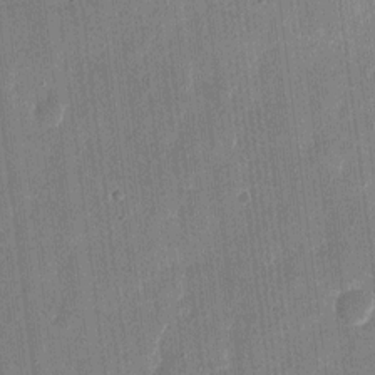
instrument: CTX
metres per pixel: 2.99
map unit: eHh
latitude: 11.0270
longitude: -70.3845
